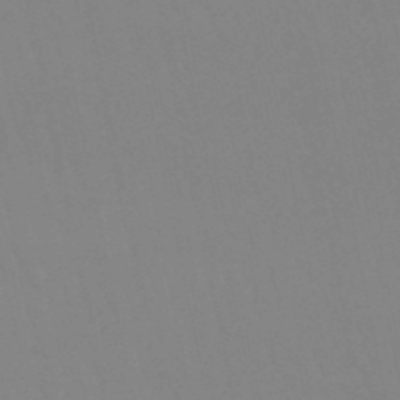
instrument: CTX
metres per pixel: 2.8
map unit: eHb
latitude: -50.0661
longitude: 69.1620
